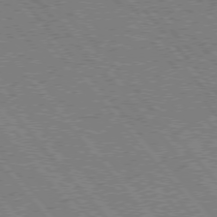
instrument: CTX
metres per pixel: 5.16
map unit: Hpe
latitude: 75.3671
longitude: -150.6868
